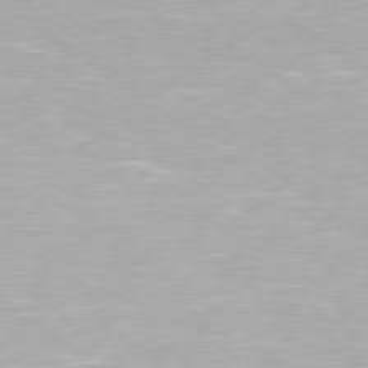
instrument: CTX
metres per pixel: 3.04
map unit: Hpe
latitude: 79.4616
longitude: -153.4427
